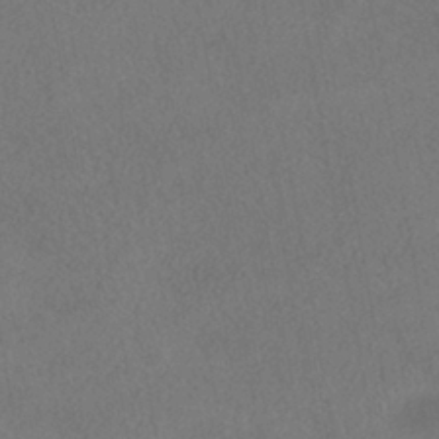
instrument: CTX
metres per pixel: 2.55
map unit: HNhu
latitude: -40.1228
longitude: 102.4629
